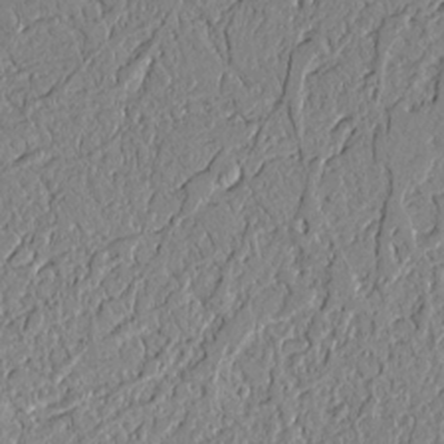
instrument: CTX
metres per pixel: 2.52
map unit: Aa
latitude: 9.5182
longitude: -130.4790
